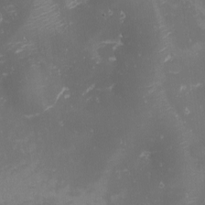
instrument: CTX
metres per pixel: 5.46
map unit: Nhu
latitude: -0.9920
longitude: -79.7639
